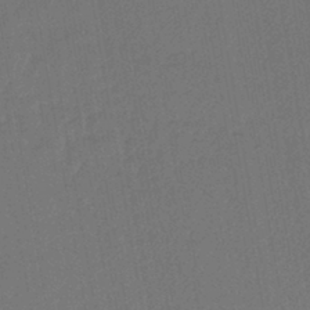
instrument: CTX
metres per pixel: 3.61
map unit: lHb
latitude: -43.4265
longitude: 68.0661
